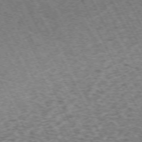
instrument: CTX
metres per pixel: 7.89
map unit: Hpe
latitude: -71.6722
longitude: 11.6344
